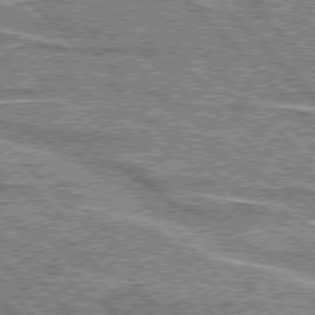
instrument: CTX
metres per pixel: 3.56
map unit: lApd
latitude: 76.1955
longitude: -81.7827
